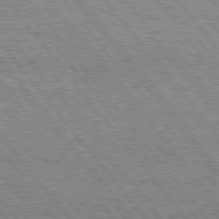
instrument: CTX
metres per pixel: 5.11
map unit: Hpe
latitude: 75.9906
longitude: -149.4237
